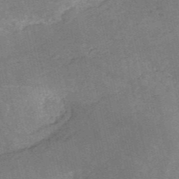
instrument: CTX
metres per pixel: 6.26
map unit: HNb
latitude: -52.1416
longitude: -39.0458
